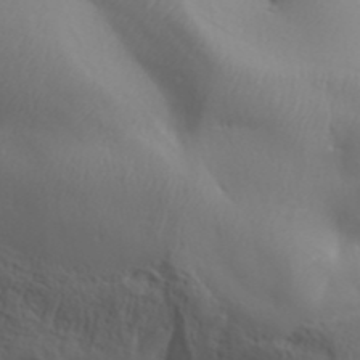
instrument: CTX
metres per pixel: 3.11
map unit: Aa
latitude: 32.3845
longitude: -143.5938
